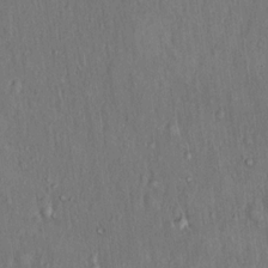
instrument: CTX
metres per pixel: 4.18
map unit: Hto
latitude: 15.8962
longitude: -60.6112
